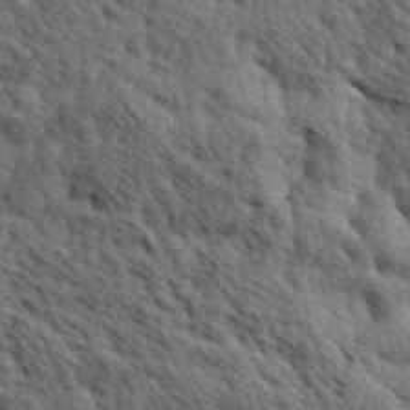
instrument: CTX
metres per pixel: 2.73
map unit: Hve
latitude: 31.7261
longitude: 149.2754
